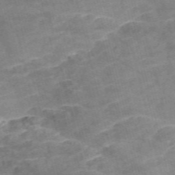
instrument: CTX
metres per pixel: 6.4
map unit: Nve
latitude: -57.1431
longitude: 51.0675
